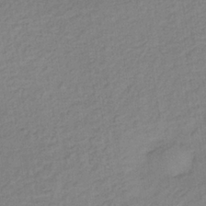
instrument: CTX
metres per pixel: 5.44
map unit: lHb
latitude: -35.7100
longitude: 67.2187
